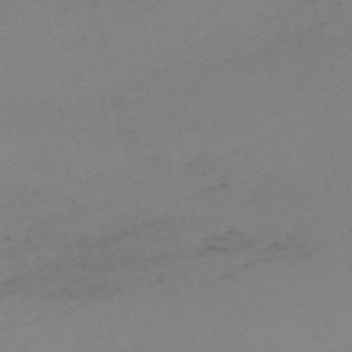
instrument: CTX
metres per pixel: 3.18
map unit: eHh
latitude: -61.4832
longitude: 50.6896
